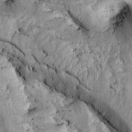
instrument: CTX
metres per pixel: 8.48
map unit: Htu
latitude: -2.0661
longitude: 148.9731
